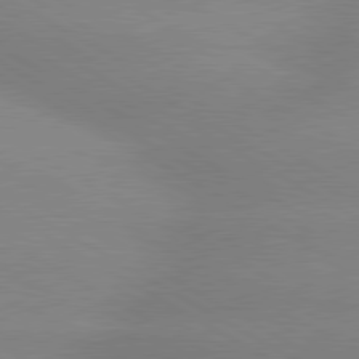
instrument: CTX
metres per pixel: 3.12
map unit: lApd
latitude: 80.0822
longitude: -147.2915
